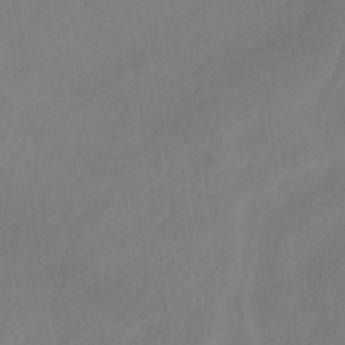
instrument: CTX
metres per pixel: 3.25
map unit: HNb
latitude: -30.9919
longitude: 64.0094
